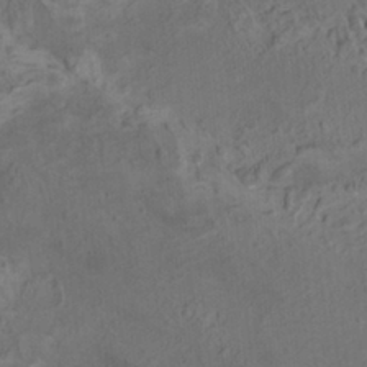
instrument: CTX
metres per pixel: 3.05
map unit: HNhu
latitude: 5.6316
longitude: 13.8045
